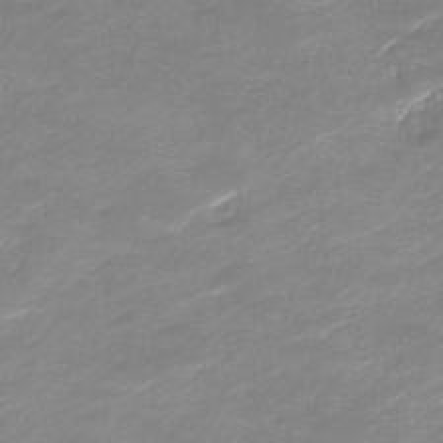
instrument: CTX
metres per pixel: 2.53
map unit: Nhu
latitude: -28.9164
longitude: -64.9703
